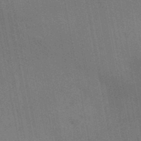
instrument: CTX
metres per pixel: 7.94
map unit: Aa
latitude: 31.5938
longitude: -145.9717
